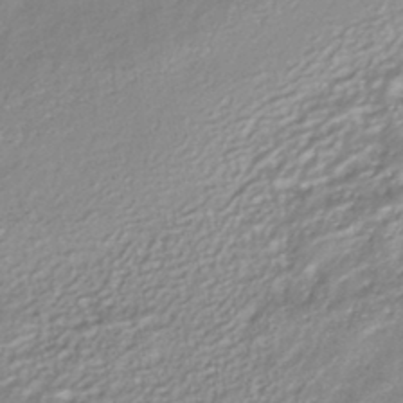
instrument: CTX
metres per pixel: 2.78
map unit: HNhu
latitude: -42.9541
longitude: 96.8219
